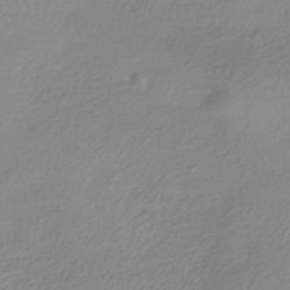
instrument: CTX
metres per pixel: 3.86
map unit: HNhu
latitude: -41.1809
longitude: 94.7274
